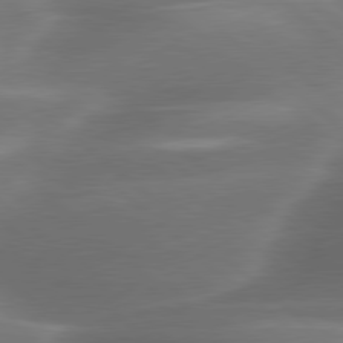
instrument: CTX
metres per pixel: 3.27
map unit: lApd
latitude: 79.5371
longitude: -116.8191
